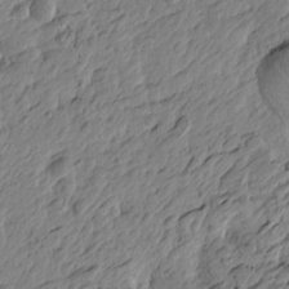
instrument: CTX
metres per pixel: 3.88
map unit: Htu
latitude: -4.2172
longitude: 179.2943
